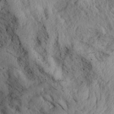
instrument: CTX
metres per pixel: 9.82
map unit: Aa
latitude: 26.8002
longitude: -133.4238
